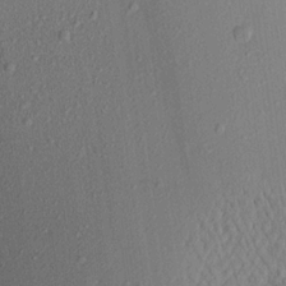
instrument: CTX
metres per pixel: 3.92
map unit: Aa
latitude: 21.5182
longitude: -143.3293
